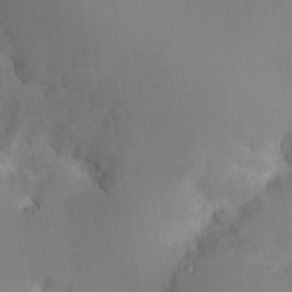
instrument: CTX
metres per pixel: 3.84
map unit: HNhu
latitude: 7.6883
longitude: -5.1025
